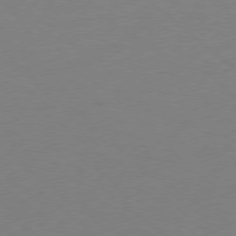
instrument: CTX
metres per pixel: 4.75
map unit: Ap
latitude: -78.7274
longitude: -57.2348
